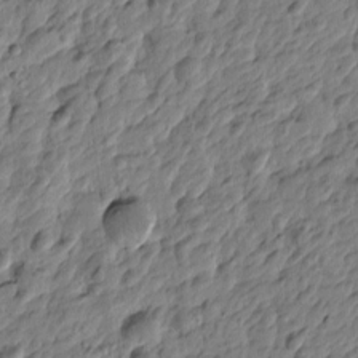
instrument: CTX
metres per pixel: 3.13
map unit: Htu
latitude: -3.9367
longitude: 179.4076
